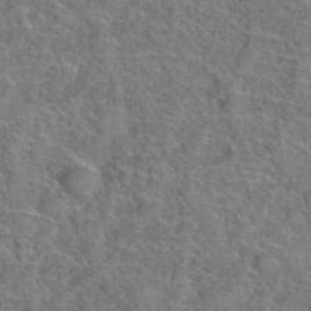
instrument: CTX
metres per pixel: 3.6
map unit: Hto
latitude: 39.3671
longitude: -42.9703
